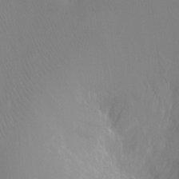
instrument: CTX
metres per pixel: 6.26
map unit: Ht
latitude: -11.1620
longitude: -43.9906
